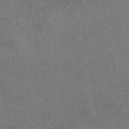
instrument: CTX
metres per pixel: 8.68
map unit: eAb
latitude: 46.4034
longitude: 106.4818
